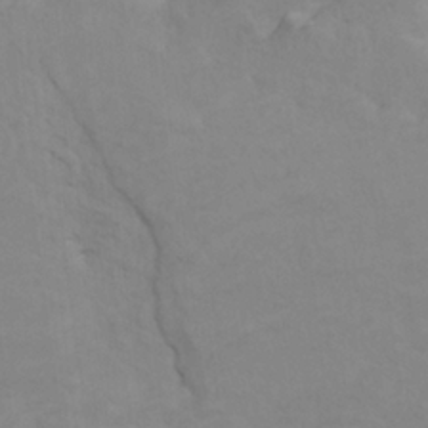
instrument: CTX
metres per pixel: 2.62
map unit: HNhu
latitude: 4.1389
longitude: -3.0080
